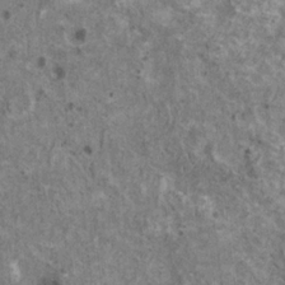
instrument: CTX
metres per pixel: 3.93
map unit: HNhu
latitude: 2.1766
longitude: 4.5951
